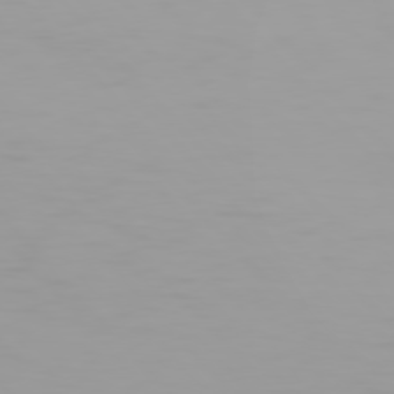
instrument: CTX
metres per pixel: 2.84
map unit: Hpe
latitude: 77.1025
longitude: -163.1592
